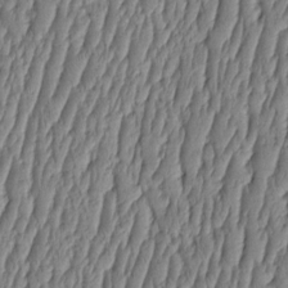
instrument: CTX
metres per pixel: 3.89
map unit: HNhu
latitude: -3.2753
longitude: 13.7289
